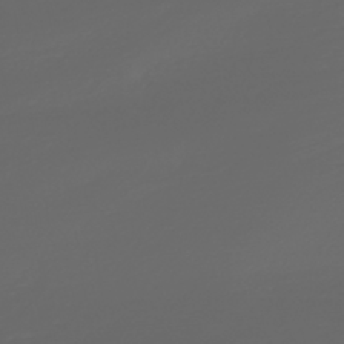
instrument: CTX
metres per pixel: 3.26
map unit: ANa
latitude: -42.5195
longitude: 108.1228
